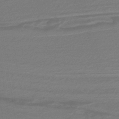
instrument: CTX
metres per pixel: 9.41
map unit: lHb
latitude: -39.0109
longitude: 55.4643
